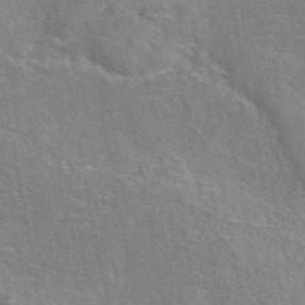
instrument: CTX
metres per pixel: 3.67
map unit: eAb
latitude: 44.9136
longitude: 109.8800
